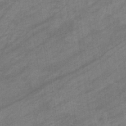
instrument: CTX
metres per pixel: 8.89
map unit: eHb
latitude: -33.3132
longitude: 71.7100
